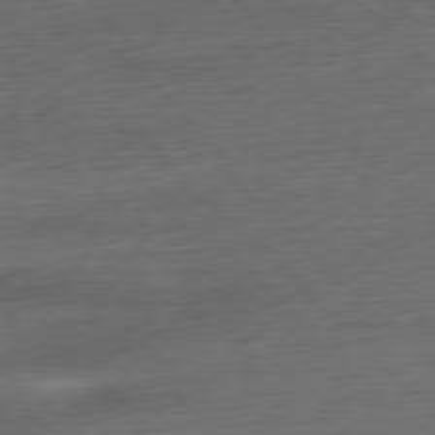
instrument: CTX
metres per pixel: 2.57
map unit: Ap
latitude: -77.9556
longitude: -71.6505
